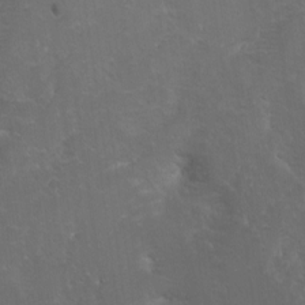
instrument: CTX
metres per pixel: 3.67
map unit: Nhu
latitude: -6.4440
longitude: -67.8583
